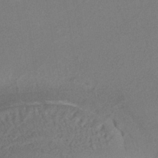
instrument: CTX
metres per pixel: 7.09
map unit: eHh
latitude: -40.6140
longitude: 120.2928
